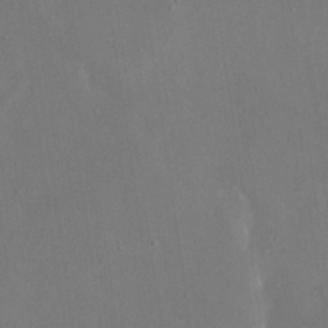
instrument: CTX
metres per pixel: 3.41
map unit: eHh
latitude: 19.6127
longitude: -68.6113
